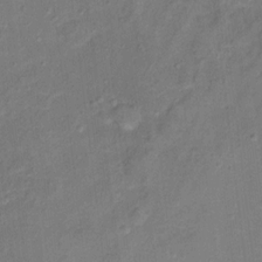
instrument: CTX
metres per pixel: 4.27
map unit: Ht
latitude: 12.8758
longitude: -39.0836
